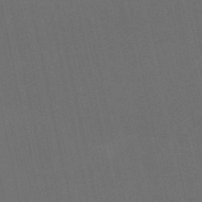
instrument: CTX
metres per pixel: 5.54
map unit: eHb
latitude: -50.9731
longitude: 70.5574
